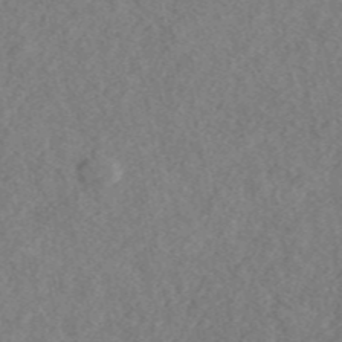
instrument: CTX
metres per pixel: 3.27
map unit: ANa
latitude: 46.4601
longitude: 50.3684
